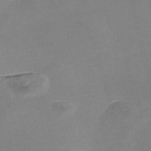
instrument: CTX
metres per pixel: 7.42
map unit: Nve
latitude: -56.8597
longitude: 58.7652
